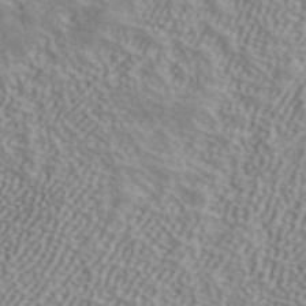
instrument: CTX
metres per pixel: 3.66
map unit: ANa
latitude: 42.0633
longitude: 50.8407
